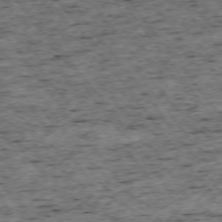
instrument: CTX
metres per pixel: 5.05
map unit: Ap
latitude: -74.6897
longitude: -87.2915
